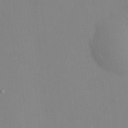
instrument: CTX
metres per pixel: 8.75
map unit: HNhu
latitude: 7.8016
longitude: 11.4832
